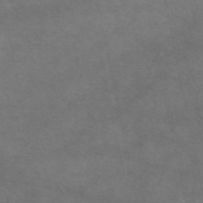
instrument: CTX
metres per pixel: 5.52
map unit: eAb
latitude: 50.4412
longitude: 106.4818
